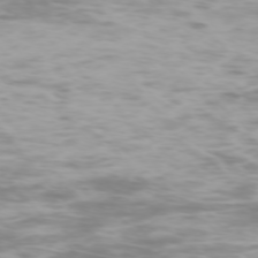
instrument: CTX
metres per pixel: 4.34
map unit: Ap
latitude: -75.6911
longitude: -76.8380
